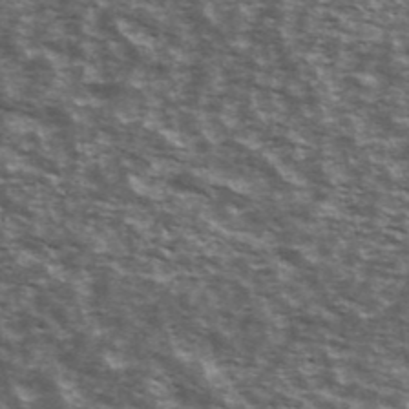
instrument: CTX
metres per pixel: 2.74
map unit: Ave
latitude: 40.5167
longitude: -109.8772
